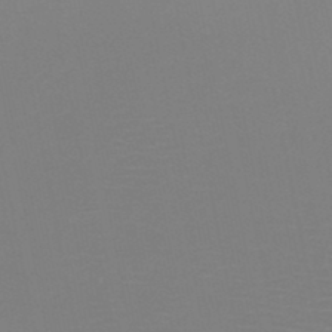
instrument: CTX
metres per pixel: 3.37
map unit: HNb
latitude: -48.1228
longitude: -44.7057
